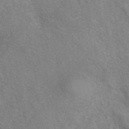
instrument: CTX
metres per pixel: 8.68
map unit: eAb
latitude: 41.3292
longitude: 106.6897
